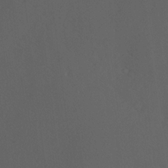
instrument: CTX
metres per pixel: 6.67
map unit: Hve
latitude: 12.6113
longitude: -90.0255
